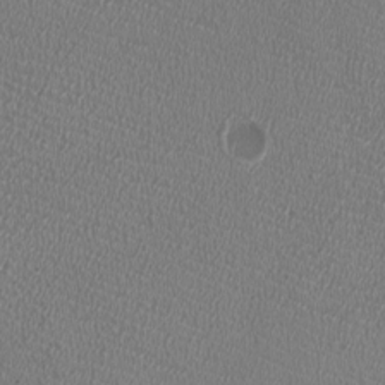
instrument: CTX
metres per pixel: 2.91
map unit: HNhu
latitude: -2.7463
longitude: -2.2522
